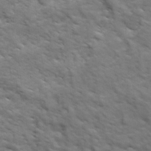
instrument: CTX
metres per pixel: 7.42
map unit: Ave
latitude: 18.5356
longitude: -132.3845
